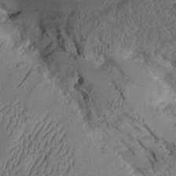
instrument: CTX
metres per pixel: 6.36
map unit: Aa
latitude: 9.4049
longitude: -128.2900
